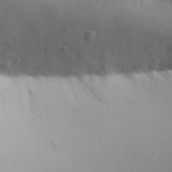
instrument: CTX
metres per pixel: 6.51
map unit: Aa
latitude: 32.1767
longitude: -143.4427
